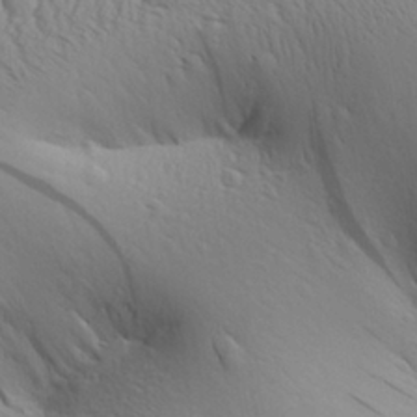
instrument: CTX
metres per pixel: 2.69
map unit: Aa
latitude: 29.3481
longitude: -139.6127
